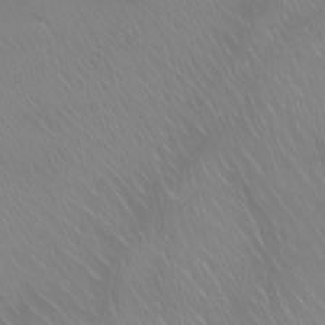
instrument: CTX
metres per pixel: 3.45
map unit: Htu
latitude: -6.5385
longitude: -71.4993
